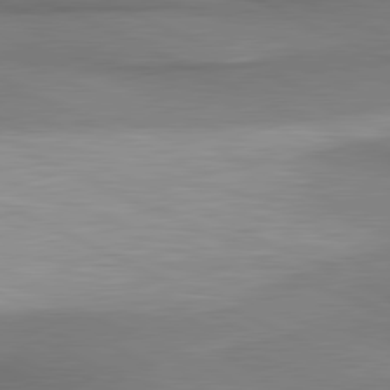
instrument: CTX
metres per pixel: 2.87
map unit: lApd
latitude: 81.1781
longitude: 161.9178
